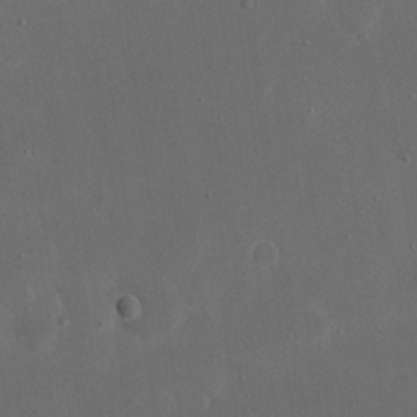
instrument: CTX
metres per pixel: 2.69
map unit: eHh
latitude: 20.0633
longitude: -68.6491
